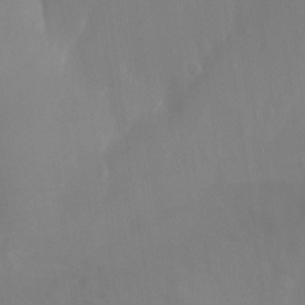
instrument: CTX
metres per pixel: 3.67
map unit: Nhu
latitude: -12.6141
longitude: -65.3104
